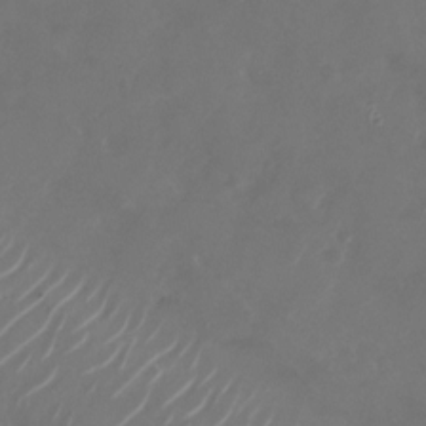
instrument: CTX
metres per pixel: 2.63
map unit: Nhu
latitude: -28.6896
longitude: -71.2159
